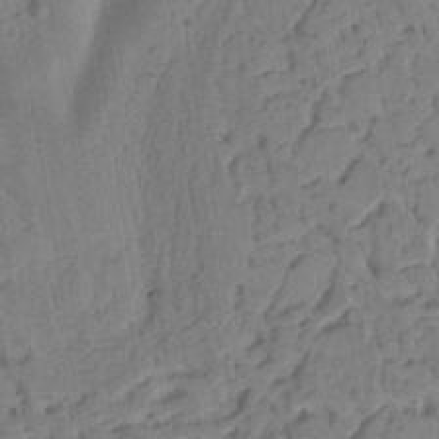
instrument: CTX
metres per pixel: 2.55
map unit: Ht
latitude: 10.9892
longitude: -74.5357
